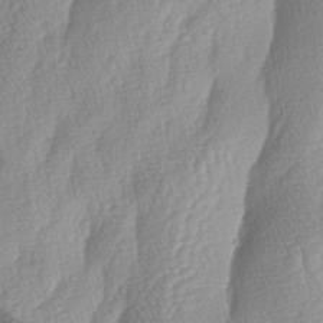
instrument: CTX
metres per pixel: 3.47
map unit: lAa
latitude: -5.0675
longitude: -129.7072
